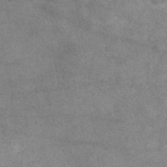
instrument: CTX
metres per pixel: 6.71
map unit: eAb
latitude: 44.4601
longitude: 108.4251
